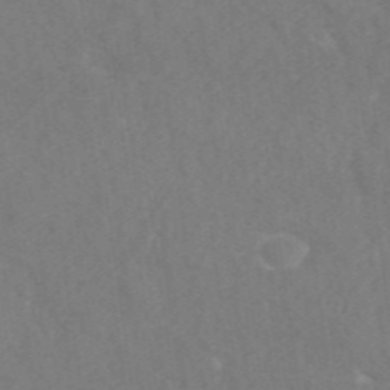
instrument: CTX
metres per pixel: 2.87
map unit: ANa
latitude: 45.9717
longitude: 26.8974
